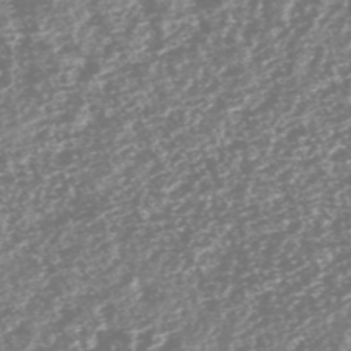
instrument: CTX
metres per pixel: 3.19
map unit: HNhu
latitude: -48.1795
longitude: 31.1998
